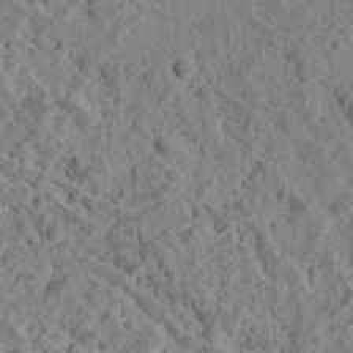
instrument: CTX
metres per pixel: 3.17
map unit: Ave
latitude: 18.5168
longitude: -134.5545
